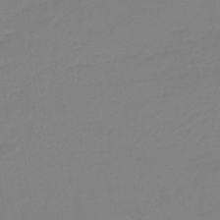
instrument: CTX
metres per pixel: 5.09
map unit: eHb
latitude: -44.9731
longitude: 88.2739
